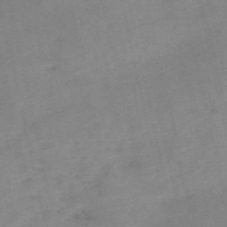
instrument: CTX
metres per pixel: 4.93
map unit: HNb
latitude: -54.8408
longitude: -45.8205
